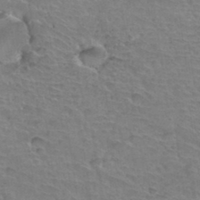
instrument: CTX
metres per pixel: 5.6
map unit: Hto
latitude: 35.7638
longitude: -44.2522
